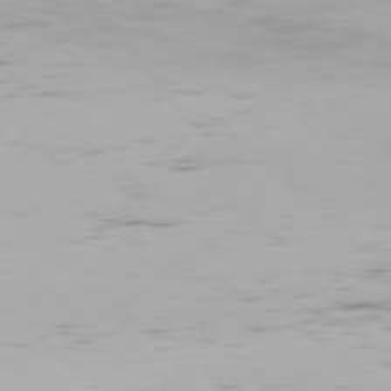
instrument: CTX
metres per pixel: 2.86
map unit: Hpe
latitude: 76.4412
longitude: -132.9325
